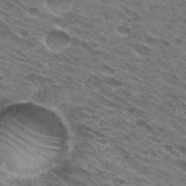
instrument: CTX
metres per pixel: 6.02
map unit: Hto
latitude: 31.0270
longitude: -45.1970
